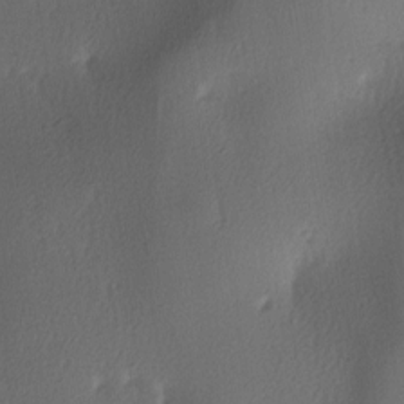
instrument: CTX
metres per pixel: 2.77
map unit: lAa
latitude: -6.3684
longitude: -123.5749
